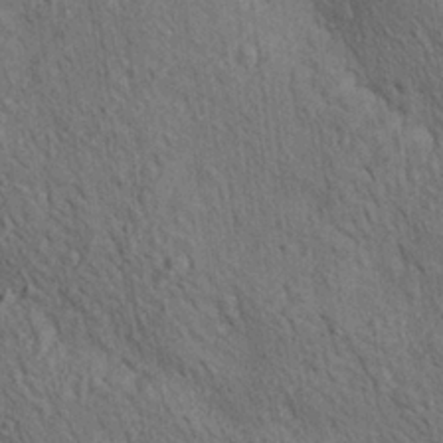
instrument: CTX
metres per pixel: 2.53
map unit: lAa
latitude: 22.0822
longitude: -138.6113
